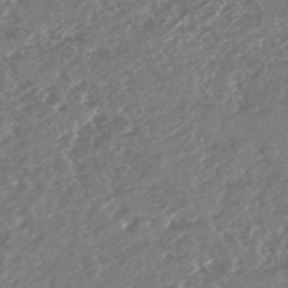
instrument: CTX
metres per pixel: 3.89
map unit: HNhu
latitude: -47.3131
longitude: 31.2754
